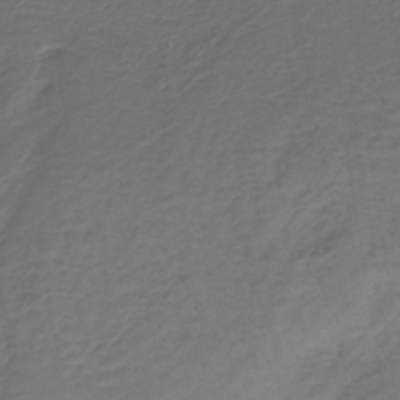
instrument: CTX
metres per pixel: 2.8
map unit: lHb
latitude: -32.3118
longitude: 64.0472
